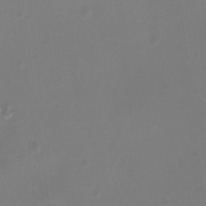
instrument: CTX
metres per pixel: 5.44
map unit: HNhu
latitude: -2.8030
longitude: -0.9136
